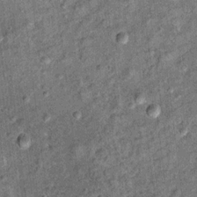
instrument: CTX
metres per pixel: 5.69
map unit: Ht
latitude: 11.3482
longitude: -38.7435
